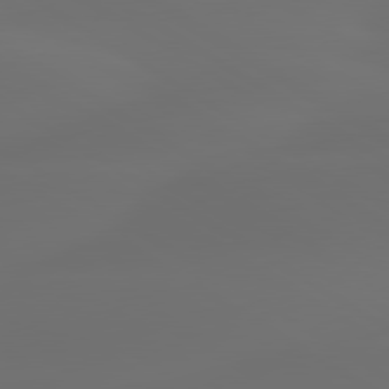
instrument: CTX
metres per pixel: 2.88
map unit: lApd
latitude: 80.2522
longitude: -85.0270
